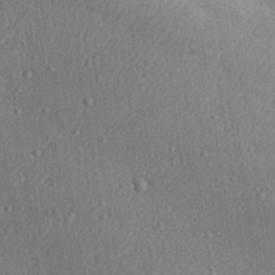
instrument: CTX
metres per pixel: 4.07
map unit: Aa
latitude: 31.8584
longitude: -144.5357
